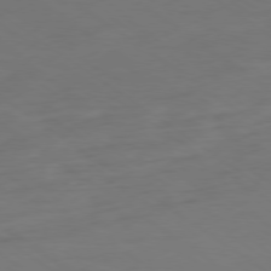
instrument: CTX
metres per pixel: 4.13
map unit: Ap
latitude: -79.1998
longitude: -61.4426
